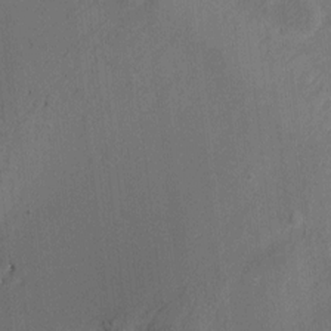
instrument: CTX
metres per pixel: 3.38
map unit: Ht
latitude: -5.0864
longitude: -36.1389
